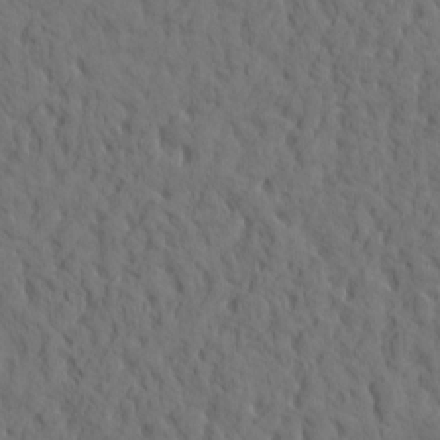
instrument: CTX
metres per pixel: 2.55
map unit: eHh
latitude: -1.7856
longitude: 17.8045
